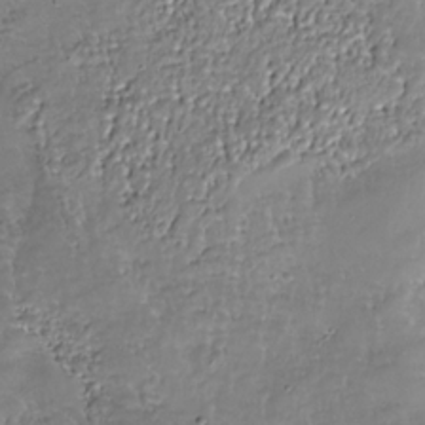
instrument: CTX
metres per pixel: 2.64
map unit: Nhu
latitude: -27.5966
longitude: -60.1200
